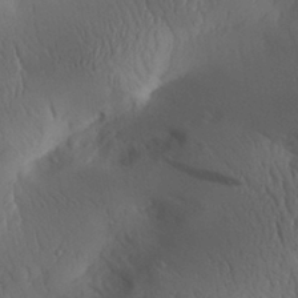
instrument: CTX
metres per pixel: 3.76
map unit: Aa
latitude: 30.1956
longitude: -143.7261
